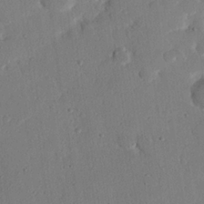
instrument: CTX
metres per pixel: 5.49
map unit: eHh
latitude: 25.2914
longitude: -80.7813
